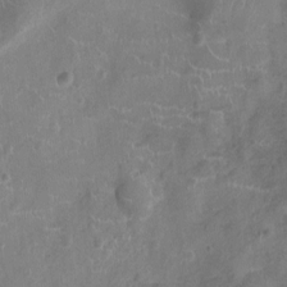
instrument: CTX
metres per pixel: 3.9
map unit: Ht
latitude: -9.1053
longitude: -21.2348
